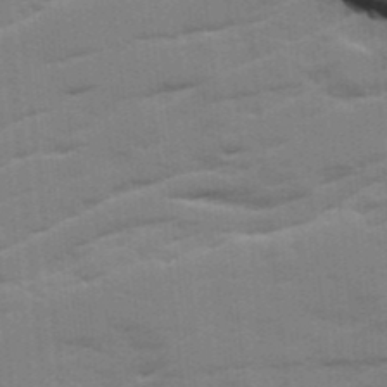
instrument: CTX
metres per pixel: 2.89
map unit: Ave
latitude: 12.1200
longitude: -102.1389
